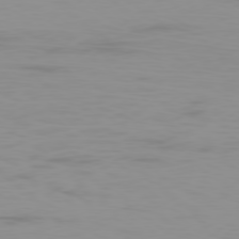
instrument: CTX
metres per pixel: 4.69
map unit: Ap
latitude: -78.5951
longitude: -69.3104
